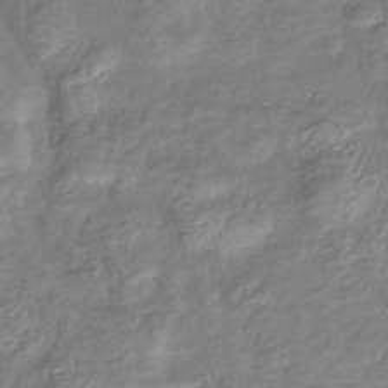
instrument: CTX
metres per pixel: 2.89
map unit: eHb
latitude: -39.3321
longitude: 78.7085
